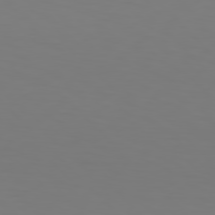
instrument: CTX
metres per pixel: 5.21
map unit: Hpe
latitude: 77.2159
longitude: -133.5938
